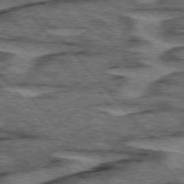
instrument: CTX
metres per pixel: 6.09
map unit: lApd
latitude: 75.8205
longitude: -76.7624
